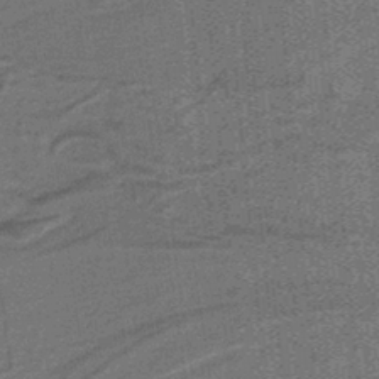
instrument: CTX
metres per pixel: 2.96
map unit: lHb
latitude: -37.7855
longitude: 57.3509
